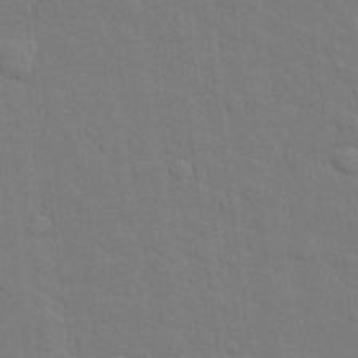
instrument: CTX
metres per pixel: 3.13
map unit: lHvf
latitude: 23.0836
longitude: 142.1227
